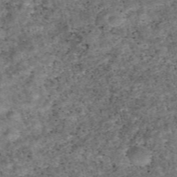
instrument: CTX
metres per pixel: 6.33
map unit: eAb
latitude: 47.1404
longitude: 119.3132
